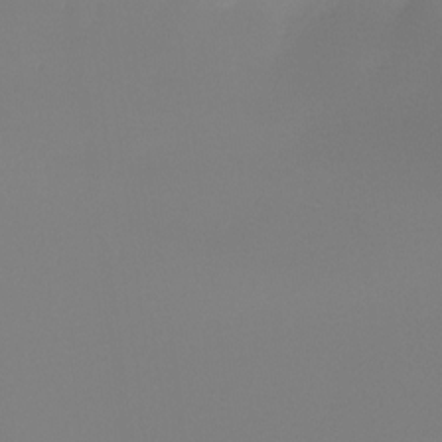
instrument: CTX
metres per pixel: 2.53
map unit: Ht
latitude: -15.6533
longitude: -44.8380
